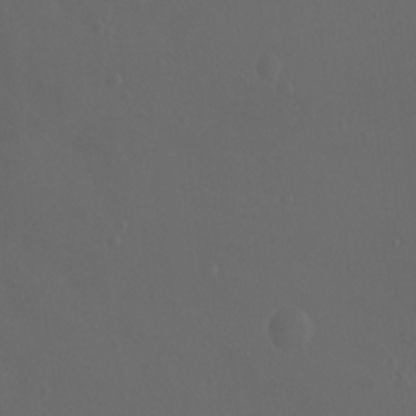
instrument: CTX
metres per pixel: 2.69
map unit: Ht
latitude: -3.6343
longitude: -60.2333
